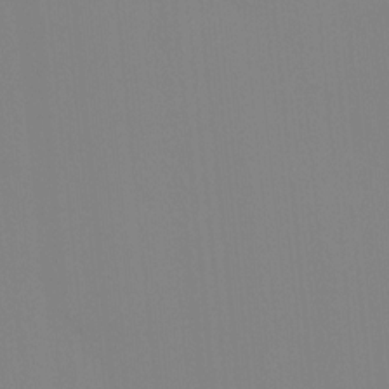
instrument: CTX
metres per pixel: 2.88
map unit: Ave
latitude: 3.1403
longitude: -112.8002
